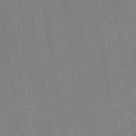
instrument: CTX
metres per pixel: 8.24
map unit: HNb
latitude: -44.3495
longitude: -40.7813
